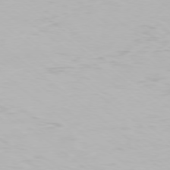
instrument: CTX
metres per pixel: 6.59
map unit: Ap
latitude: -78.1416
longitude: -94.1389
